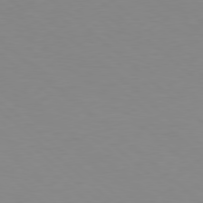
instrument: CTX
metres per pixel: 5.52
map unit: Hpe
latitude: 78.3090
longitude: -165.3860
